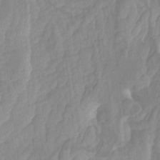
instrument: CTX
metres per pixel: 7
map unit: Htu
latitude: -3.9556
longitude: -73.9339
